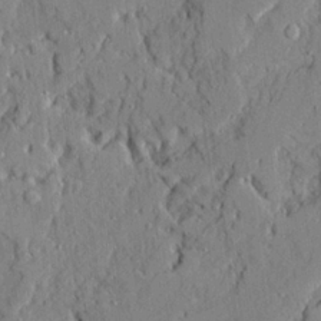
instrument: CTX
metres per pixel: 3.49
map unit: Ave
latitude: 21.7072
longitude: -129.4804
